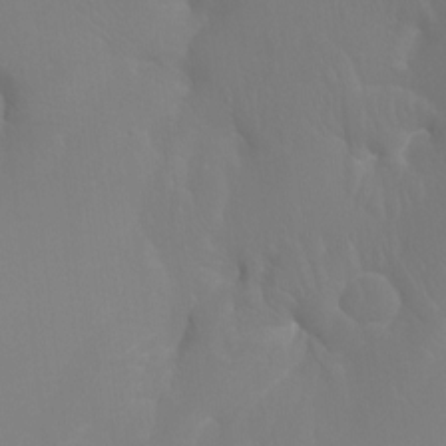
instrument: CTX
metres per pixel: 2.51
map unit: Ht
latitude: -7.1809
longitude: -31.5183
